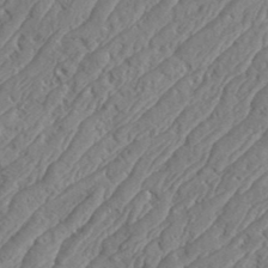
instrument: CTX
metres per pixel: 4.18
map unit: eHh
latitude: 36.8758
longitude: -137.4238
